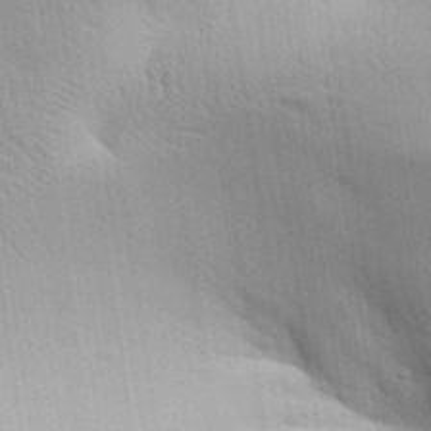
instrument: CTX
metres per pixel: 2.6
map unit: Aa
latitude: 31.9339
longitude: -140.3845
